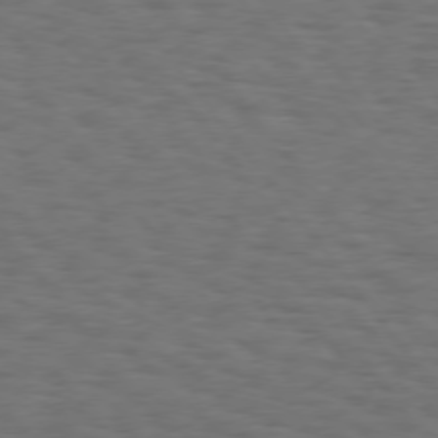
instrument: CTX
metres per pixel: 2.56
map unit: Hpe
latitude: 75.2159
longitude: -133.4615
